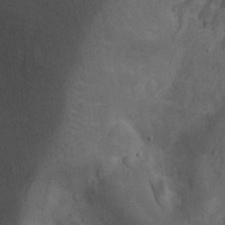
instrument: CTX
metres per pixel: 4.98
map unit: eHh
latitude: 10.3845
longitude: -63.0270
